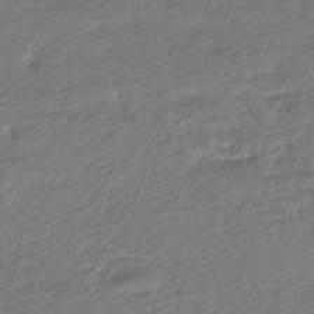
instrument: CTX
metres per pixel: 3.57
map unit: HNhu
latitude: -45.6155
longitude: 103.0864
